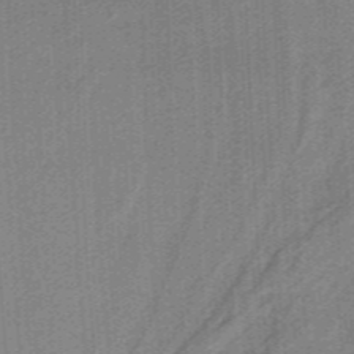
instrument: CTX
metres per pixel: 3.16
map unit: HNb
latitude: -38.6708
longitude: 54.1984
